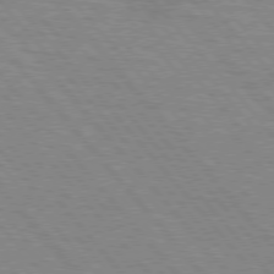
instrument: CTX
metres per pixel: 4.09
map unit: lApd
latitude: 76.3467
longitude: -83.8205
